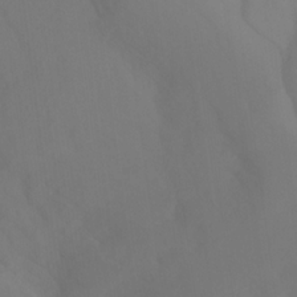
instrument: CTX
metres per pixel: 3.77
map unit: Ht
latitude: -15.2943
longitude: -52.5168
